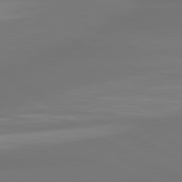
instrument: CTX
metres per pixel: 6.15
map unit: lApd
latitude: 81.4048
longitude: -164.0822
